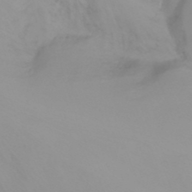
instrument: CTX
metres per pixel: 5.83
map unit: Nhu
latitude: -12.1228
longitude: -62.8191
